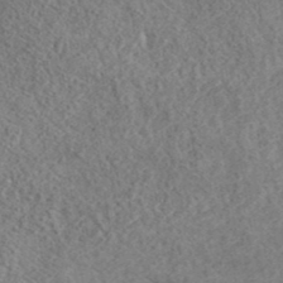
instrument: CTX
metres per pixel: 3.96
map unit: ANa
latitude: 40.4978
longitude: 18.1984
